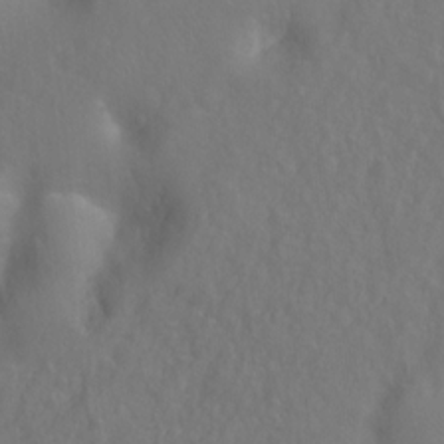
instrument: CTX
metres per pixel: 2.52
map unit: Ht
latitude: -2.3495
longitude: -33.5938
